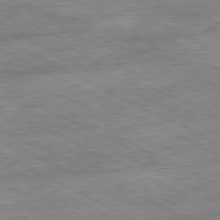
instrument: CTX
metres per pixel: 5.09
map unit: Ap
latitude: -80.9542
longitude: -84.6680
